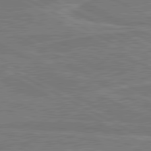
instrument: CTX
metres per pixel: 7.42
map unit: lApd
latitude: 80.9703
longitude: 168.4629
